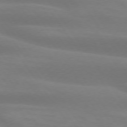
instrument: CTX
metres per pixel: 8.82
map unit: lApd
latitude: 74.2900
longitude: -48.8002
